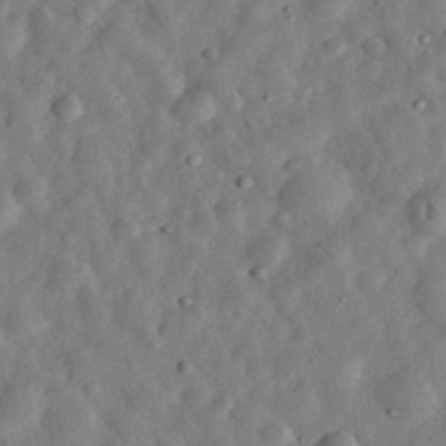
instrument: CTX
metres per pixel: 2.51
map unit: eHh
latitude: 32.9703
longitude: -75.2726
